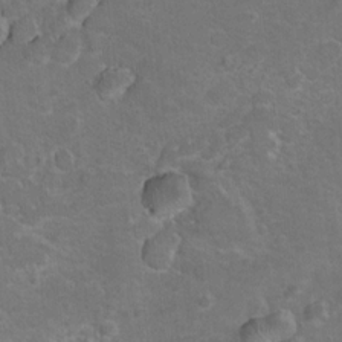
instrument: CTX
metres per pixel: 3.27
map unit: Hto
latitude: 8.9325
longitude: -30.5546
